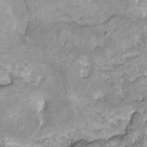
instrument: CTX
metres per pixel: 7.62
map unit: HNhu
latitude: 3.5749
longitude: 5.5588
